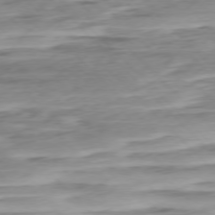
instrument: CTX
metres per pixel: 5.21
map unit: Ap
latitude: -76.7841
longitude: -78.2523
